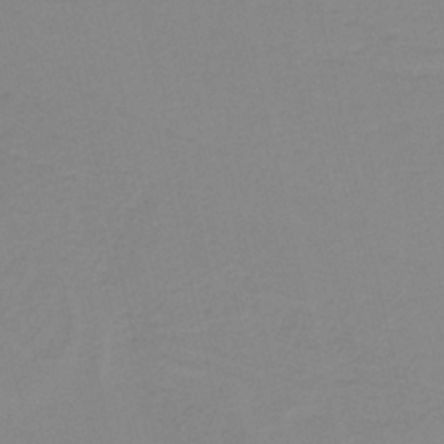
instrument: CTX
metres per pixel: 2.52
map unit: HNb
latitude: -36.9730
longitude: 56.3873
